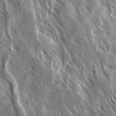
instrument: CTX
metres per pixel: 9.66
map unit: Ave
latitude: 15.1593
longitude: -132.6868
